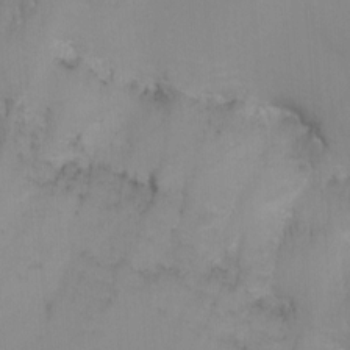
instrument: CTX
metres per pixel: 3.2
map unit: Nhu
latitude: -6.9352
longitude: -83.1214
